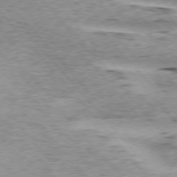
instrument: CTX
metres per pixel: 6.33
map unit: lApd
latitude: 75.0270
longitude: -77.8205
